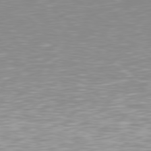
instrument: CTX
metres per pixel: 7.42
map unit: Hpe
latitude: 78.4979
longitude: -172.0255
